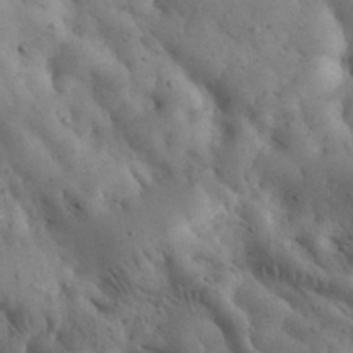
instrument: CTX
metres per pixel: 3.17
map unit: eHh
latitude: 30.6113
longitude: -68.2523
